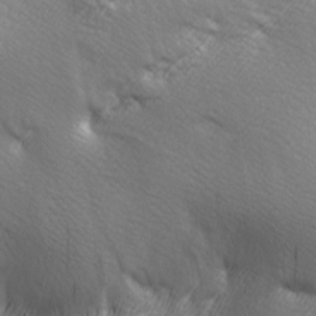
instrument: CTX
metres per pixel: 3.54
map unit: lAa
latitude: -5.8611
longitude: -122.1011
